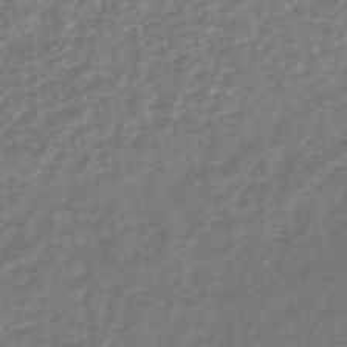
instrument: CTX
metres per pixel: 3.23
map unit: lHb
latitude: -44.7841
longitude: 67.7666
